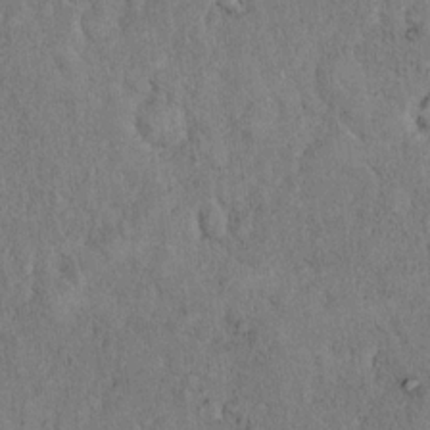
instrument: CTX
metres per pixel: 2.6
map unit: eHh
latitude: 18.4790
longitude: -61.9528
